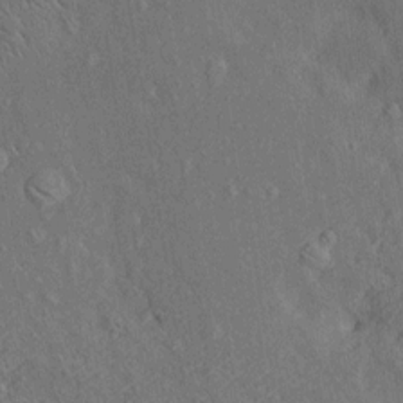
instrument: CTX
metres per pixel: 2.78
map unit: Htu
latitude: -7.2187
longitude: 155.5777
